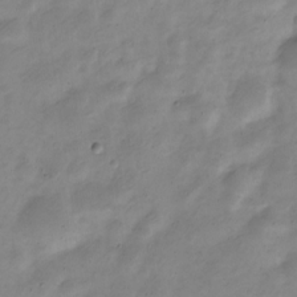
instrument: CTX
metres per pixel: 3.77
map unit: Nve
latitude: -23.7100
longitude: 105.6910
